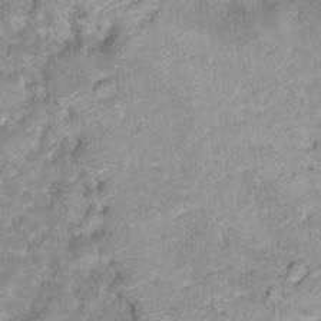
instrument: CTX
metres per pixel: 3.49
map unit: Hto
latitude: 17.3293
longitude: -35.3859
